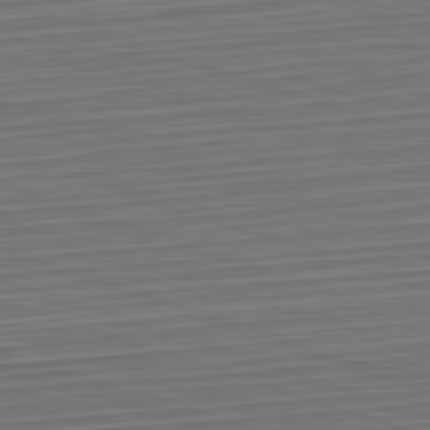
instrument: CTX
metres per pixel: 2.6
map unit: Hpe
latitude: -82.7652
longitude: 14.1606
